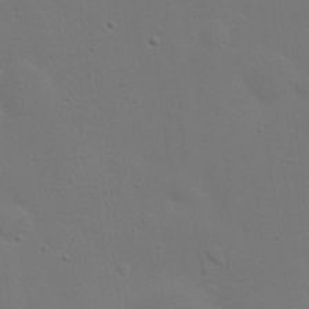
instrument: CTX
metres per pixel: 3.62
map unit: eHh
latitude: 23.8205
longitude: -69.3482
